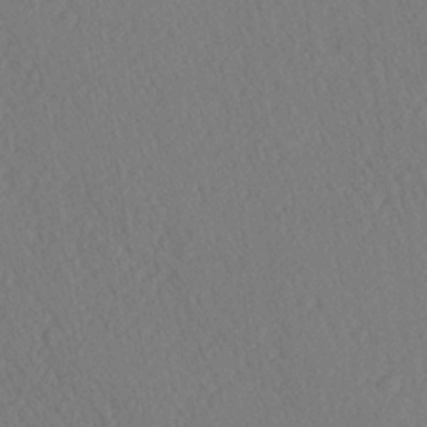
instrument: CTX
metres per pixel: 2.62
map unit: Ave
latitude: 20.8380
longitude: -138.8947
